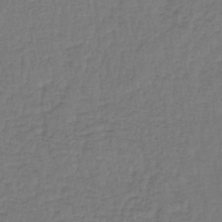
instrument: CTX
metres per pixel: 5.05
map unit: lHb
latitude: -42.9163
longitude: 64.4251
